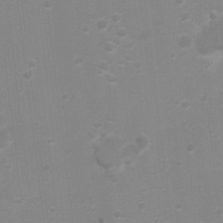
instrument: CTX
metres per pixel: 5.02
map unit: Ht
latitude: 1.9150
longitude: -25.7260
